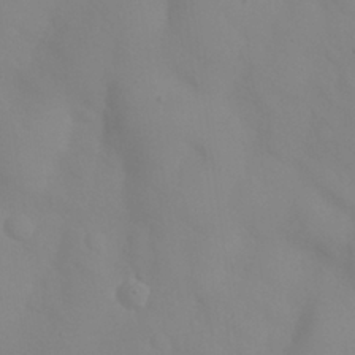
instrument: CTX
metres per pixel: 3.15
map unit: Nhu
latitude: 26.4979
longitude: -55.1025
